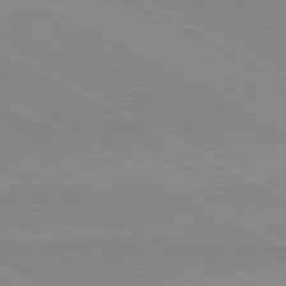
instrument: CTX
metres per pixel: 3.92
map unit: lApd
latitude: 80.6868
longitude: 143.8989
